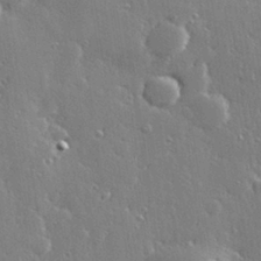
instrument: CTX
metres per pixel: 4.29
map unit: Hve
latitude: 28.5168
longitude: -92.1389
